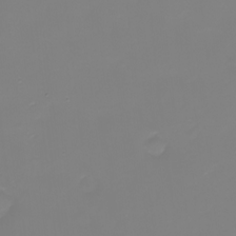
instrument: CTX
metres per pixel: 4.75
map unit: eHh
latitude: -1.9745
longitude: -75.1970
